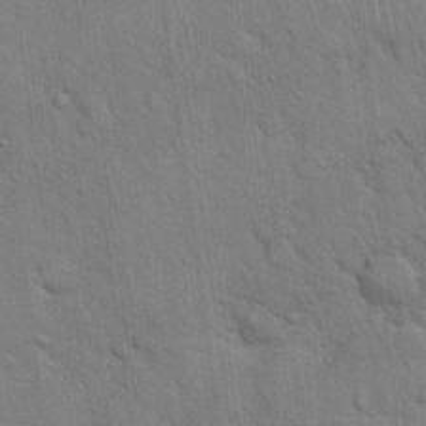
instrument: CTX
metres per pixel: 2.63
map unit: Hto
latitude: 18.8380
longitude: -52.2523
